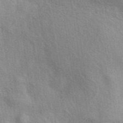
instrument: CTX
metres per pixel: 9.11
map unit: eAb
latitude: 40.7624
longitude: 104.1228
